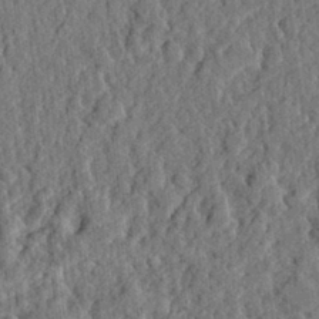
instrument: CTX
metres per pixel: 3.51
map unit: eHh
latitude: 27.8395
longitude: -76.6490
